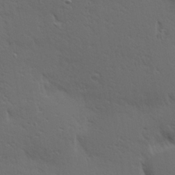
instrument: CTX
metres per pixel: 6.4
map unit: Hve
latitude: 24.5923
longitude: -97.8016
